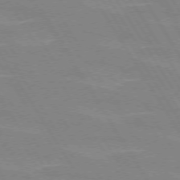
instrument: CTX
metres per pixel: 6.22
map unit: lApd
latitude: 72.8002
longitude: -56.2711
